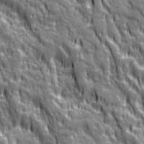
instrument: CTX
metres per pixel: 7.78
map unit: Ave
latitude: 20.2145
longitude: -134.7435
